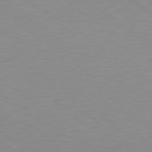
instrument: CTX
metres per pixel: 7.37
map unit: Hpe
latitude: 78.7435
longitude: -122.1956
